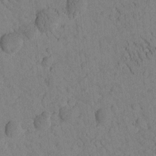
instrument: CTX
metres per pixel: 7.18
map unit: Htu
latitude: -2.4440
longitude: 172.9542
